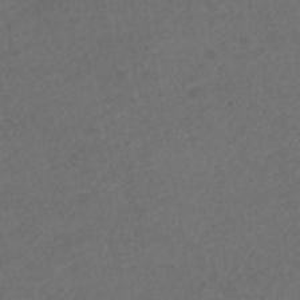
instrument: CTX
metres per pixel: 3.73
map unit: ANa
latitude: 42.7435
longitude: 27.7288
